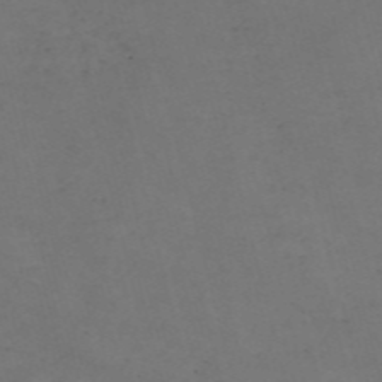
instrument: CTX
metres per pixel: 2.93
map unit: Nve
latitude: -57.5399
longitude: 52.8974
